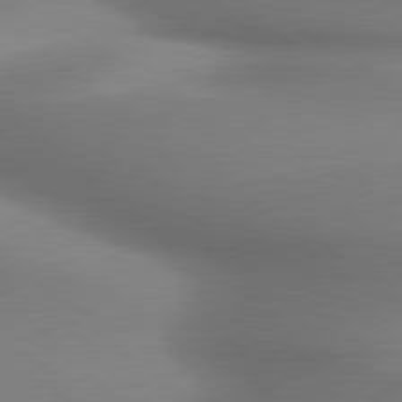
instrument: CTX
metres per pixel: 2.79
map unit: lApd
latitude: 79.8395
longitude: 179.7288
